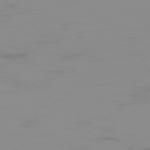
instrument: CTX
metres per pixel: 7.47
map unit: Ap
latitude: -79.5399
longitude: -93.8016
